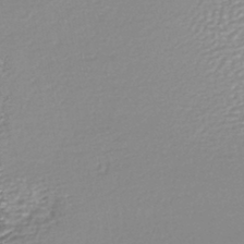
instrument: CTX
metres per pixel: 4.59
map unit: HNhu
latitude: -46.7274
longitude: 102.8597
